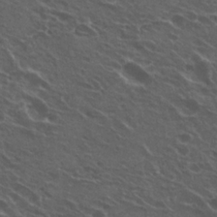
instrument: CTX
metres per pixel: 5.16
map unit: Hto
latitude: 23.3293
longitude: -30.8191
